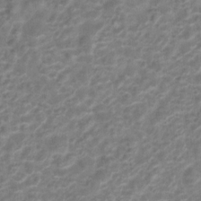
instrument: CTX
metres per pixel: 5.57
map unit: Hto
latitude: 6.4223
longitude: -31.5560
